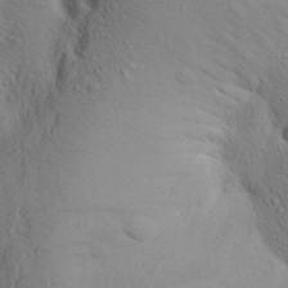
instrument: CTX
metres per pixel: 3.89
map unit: Aa
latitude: 27.2348
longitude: -148.4979
